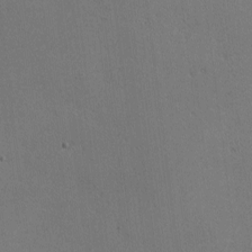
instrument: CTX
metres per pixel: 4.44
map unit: lHvf
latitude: -10.1039
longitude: -101.9339
